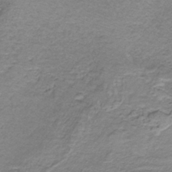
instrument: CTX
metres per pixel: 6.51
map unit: HNb
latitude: -34.8597
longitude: 58.4251
